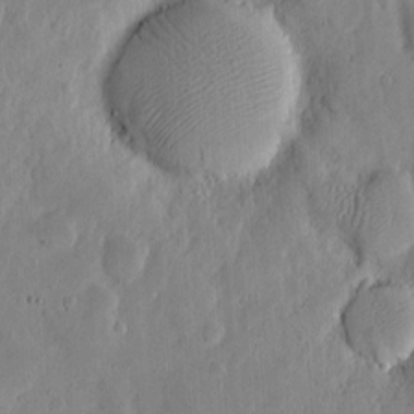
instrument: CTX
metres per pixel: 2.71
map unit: eHh
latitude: 6.1767
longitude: -70.5546
